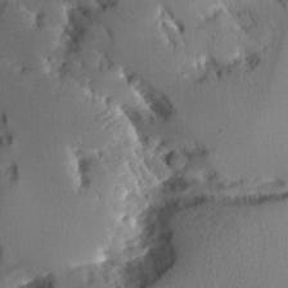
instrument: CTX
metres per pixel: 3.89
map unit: Aa
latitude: 11.1592
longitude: -126.1956
